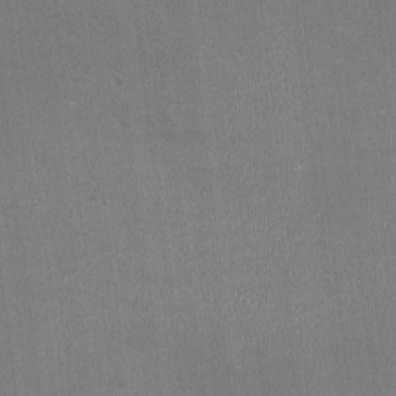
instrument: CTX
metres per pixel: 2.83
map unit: HNhu
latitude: -3.1242
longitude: -2.1200
